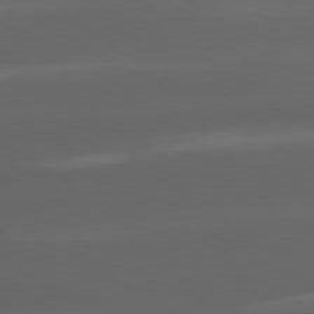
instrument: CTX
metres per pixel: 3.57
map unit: lApd
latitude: 80.4412
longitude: -145.1592
